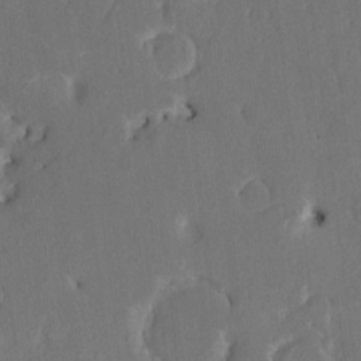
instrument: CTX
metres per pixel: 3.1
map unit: HNhu
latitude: 6.5924
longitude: 3.8044
